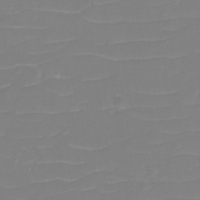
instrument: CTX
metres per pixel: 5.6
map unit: eHh
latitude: -3.6910
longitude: -75.9717
